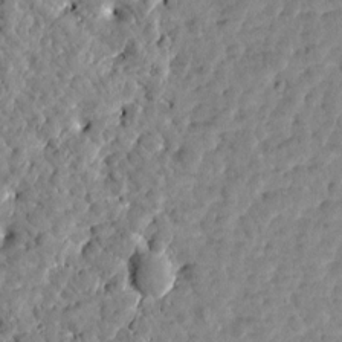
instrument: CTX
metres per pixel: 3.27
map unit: Htu
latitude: 2.0444
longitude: 179.7099
